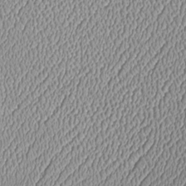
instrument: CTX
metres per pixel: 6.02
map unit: Htu
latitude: -6.4818
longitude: 157.6911
